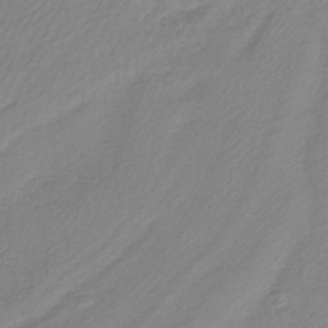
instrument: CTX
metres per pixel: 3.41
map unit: lHb
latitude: -40.8219
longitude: 70.3684
